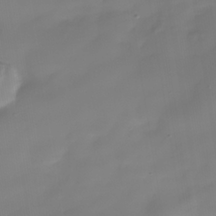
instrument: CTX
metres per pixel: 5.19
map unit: Nhe
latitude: -38.1984
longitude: -120.3090
